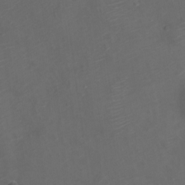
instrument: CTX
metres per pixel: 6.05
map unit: Nve
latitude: -20.0850
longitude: 106.4251
